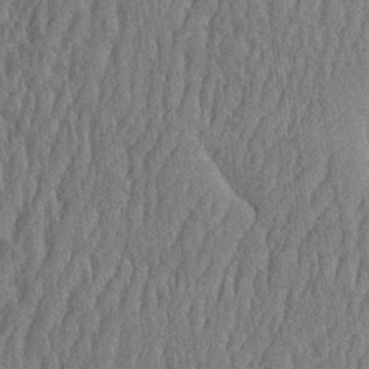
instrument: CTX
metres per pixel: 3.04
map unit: eHh
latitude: -3.7666
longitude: 14.8030
